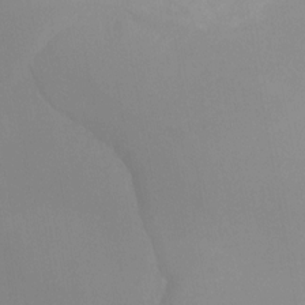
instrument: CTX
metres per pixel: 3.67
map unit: Ht
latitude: -13.6344
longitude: -58.6113
